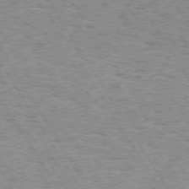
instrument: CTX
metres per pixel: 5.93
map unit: Hpe
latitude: 73.4616
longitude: -133.5749
